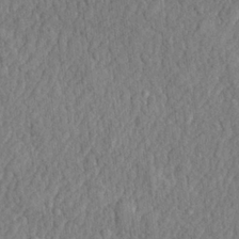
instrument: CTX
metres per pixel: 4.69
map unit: lHvf
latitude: 22.5924
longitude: 142.7841
